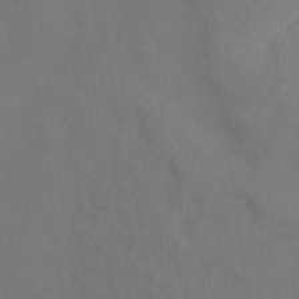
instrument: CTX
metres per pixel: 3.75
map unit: Ht
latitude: 11.8583
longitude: -40.5734
